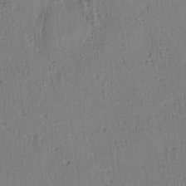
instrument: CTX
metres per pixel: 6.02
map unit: lAa
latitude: 5.6505
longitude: -114.5923
